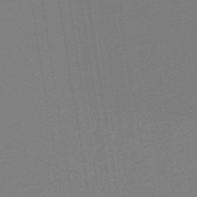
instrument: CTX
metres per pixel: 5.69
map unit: lHb
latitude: -46.1794
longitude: 58.8974
